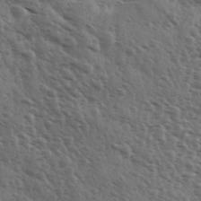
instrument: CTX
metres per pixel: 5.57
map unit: Ave
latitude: 11.1214
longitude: -103.2915
